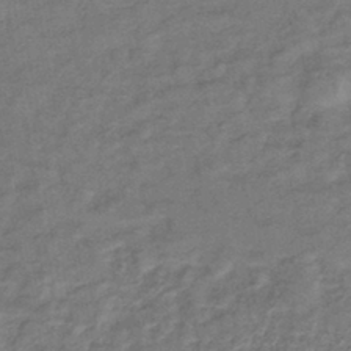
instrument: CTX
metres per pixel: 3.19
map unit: lHb
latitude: -40.9164
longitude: 75.4455
